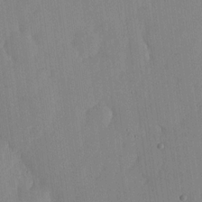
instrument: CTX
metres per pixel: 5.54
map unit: lHvf
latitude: 17.6127
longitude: -114.8002
